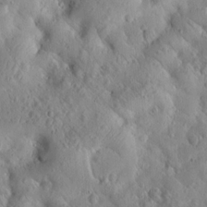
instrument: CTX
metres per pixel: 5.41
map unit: lAvf
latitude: 9.6316
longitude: 168.9541
